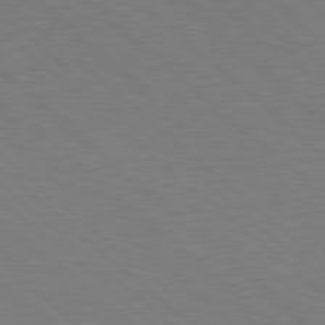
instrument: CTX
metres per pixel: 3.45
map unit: Hpe
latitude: 78.4790
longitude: -150.3089
